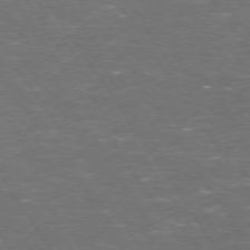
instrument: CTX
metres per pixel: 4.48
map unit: Hpe
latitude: 73.4238
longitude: -125.1592
